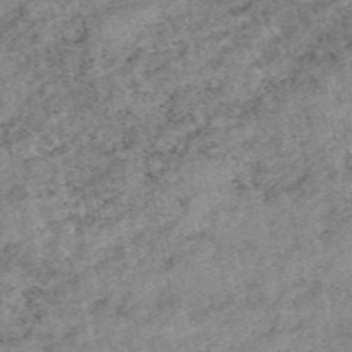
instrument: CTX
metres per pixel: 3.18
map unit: eAb
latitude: 48.7057
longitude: 121.5021
